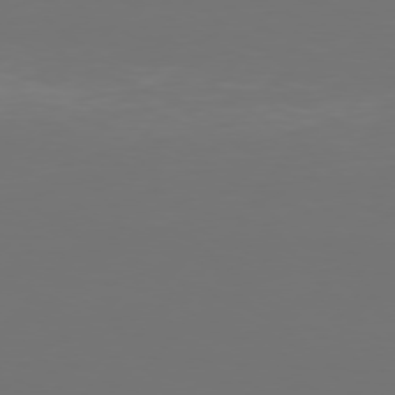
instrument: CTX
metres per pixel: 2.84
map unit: Hpe
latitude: 75.3482
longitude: -129.1970
